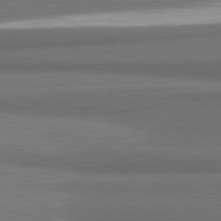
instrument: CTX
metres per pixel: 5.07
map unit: lApd
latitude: 81.5371
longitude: 175.8233
